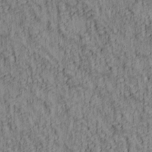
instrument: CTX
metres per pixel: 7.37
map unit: lAa
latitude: 5.3671
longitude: -114.7435
